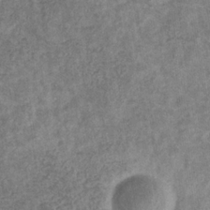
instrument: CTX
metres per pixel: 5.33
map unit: eHb
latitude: -31.0864
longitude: 72.2172
